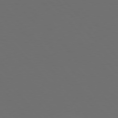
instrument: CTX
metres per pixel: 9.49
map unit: Hpe
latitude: 76.4979
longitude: -168.7246
